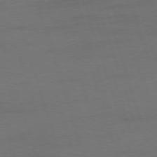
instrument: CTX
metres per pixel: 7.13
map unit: Ap
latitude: -76.4818
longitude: -73.2915
